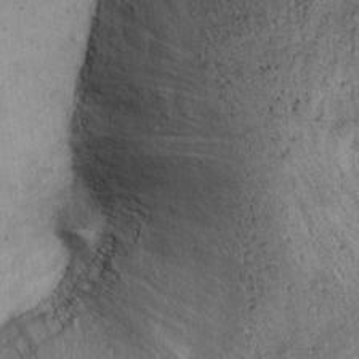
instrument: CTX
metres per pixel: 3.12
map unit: Ht
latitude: 11.3860
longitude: -39.4804
